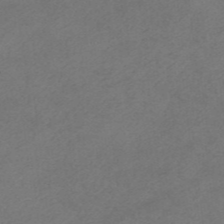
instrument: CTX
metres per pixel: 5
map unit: HNhu
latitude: -40.2172
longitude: 103.8989
